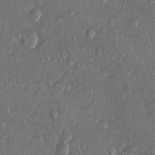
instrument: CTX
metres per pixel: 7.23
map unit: Ht
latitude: -1.4833
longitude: -13.7261
